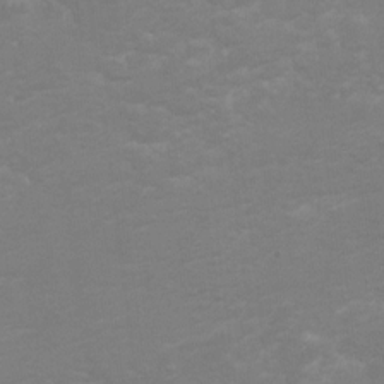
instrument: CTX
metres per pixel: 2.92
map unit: Hto
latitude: 6.4412
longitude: -35.8583
